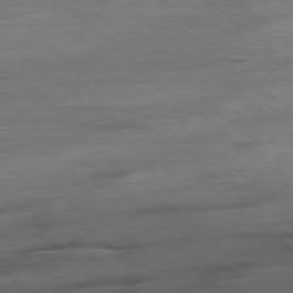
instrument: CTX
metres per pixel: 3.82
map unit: Hpe
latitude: -78.5951
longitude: -22.8191
